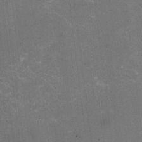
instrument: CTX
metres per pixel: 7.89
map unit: HNhu
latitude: -2.0472
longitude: -3.9528
